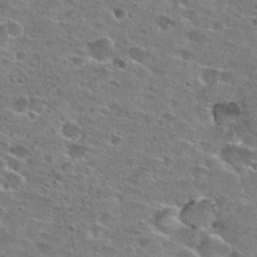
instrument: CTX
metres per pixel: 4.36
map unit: Hto
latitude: 26.0633
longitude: -47.3104
